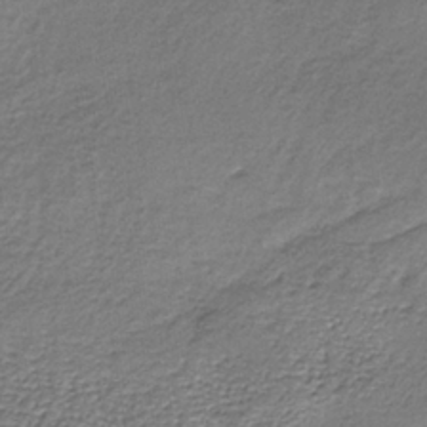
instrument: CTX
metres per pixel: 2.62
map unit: lHb
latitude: -35.1998
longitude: 62.1228
